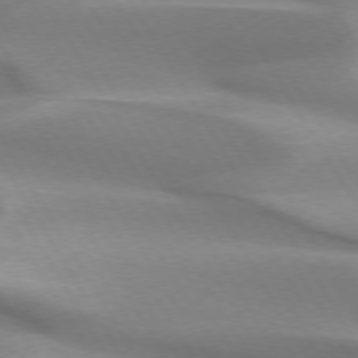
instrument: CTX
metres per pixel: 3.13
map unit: lApd
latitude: 73.1970
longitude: -51.7449
